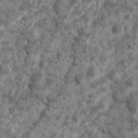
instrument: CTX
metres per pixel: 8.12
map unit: Ave
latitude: 16.7246
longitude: -134.0444
